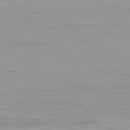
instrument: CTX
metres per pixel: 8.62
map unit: Ap
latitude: -81.6722
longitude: -74.8380
